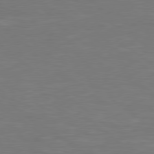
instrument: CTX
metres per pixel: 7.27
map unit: Hpe
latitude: 78.3656
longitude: -126.1767
